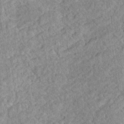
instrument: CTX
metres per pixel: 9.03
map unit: Nhu
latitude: 17.4237
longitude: -31.5371
